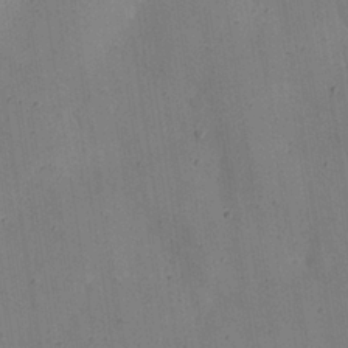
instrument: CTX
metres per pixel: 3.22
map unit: Nhu
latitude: 25.5749
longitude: -71.9528
